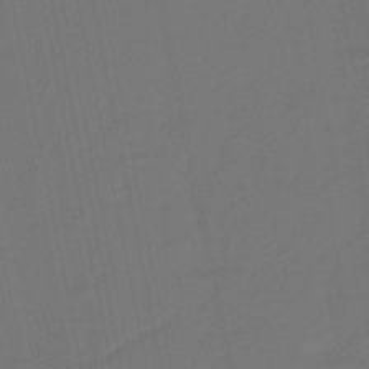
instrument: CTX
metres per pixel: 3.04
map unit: eHb
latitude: -46.4818
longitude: 87.9745
